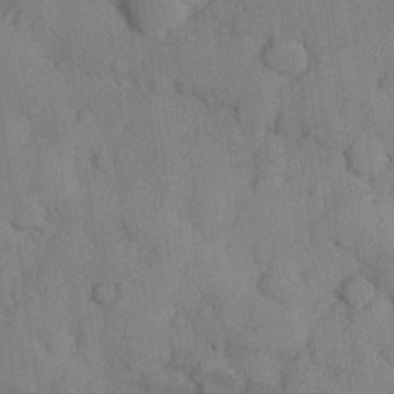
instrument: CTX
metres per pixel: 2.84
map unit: Hve
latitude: 24.3467
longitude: 148.1039
